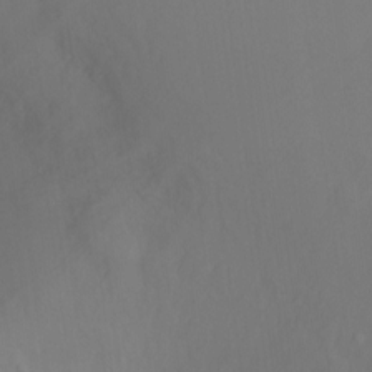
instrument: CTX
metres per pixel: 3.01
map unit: Ht
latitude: -14.5385
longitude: -43.4238
